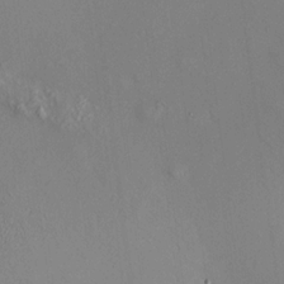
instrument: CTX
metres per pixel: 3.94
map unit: HNhu
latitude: 12.3090
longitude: 11.5210
